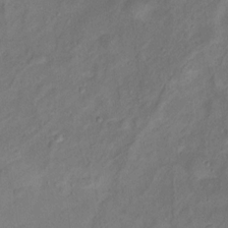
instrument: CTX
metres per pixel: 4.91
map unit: Ht
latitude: 11.8583
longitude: -40.0633
